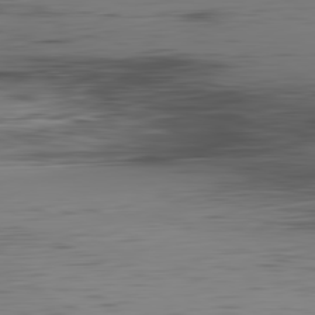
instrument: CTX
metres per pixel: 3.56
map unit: Hpe
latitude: -81.9367
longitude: 16.5763
